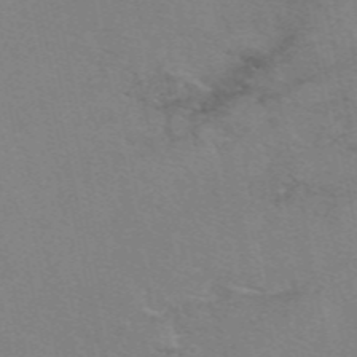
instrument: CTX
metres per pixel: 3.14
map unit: eAb
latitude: 50.2333
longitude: 106.1795
